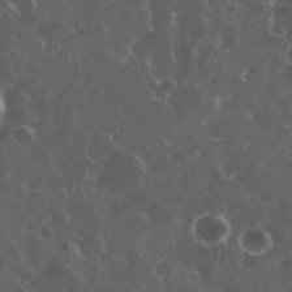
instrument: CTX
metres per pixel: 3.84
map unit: eHh
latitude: 33.6505
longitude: -61.4048
